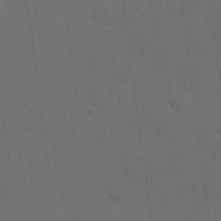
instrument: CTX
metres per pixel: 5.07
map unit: eHh
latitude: 19.3481
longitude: -66.1766
